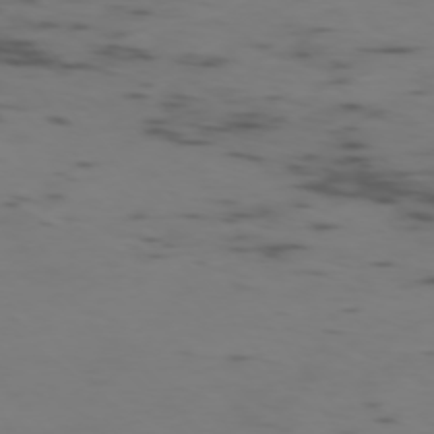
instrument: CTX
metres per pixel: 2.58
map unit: Ap
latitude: -76.2362
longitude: -67.2914
